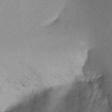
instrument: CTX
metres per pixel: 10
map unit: Nhu
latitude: -6.6518
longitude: -66.6490
